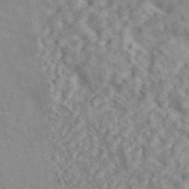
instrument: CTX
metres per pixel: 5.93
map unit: ANa
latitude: 45.9528
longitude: 26.1794
